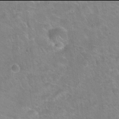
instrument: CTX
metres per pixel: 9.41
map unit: Hto
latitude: 21.9906
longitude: -51.5371
